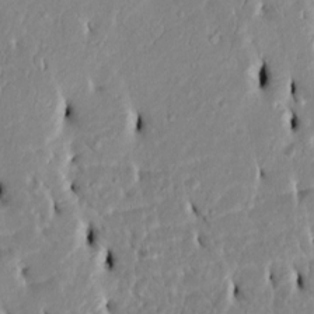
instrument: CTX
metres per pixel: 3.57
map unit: Htu
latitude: 3.3481
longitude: 151.2754
